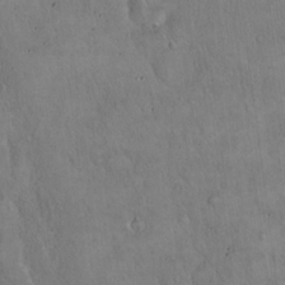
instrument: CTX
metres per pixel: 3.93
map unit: Hto
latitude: 17.1781
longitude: -59.1781
